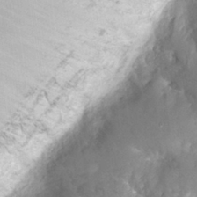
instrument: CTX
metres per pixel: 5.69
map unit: Nhu
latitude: 26.5546
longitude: -63.2915
